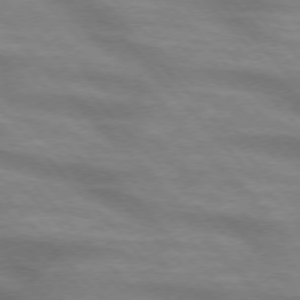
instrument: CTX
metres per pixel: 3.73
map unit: lApd
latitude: 74.4412
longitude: -61.4993
